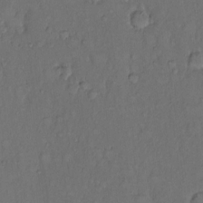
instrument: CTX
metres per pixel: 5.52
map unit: Hto
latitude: 11.0836
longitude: -61.0080
